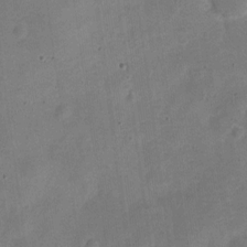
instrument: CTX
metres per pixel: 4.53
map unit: Nve
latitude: -25.3510
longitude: 105.8800
